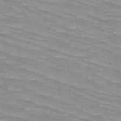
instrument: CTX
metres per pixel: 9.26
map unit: HNb
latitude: -49.3888
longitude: -49.8016
